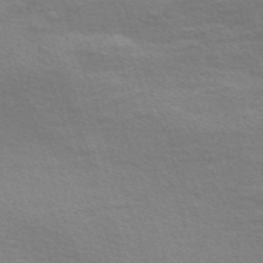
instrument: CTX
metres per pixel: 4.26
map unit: Nve
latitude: -56.9541
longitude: 59.7477
